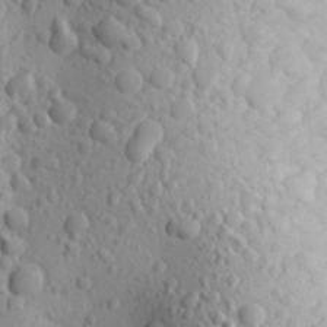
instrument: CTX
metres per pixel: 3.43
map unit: Aa
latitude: 23.9906
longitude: -146.5168
